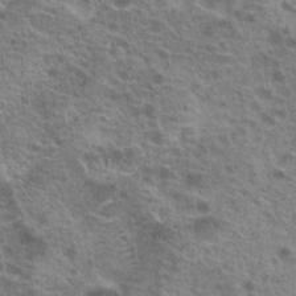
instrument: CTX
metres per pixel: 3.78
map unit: Hto
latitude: 20.9514
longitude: -41.6504
